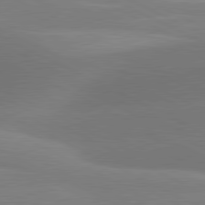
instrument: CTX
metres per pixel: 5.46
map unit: lApd
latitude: 81.0647
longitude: 128.7652
